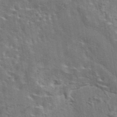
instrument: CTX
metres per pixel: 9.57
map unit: eAb
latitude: 43.8961
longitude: 113.6155
